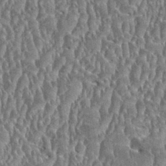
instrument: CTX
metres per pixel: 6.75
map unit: HNhu
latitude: 0.8569
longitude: 0.0850
